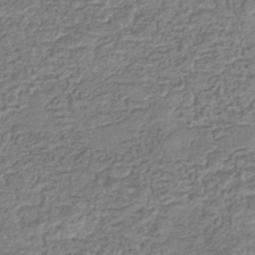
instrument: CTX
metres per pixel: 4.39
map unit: eHb
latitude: -35.2754
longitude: 80.4440
